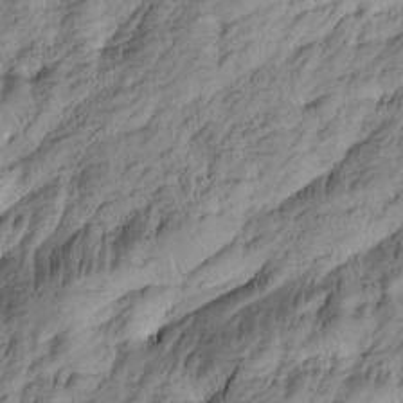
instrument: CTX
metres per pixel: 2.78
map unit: Htu
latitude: -4.6140
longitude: -176.3278
